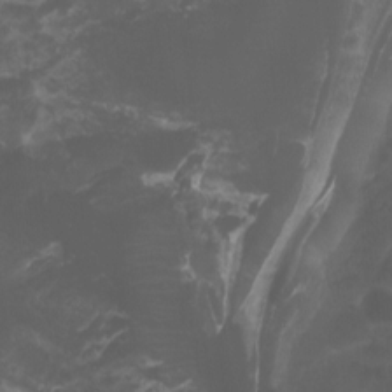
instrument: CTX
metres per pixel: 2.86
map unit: Nhu
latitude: -11.5777
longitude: -74.6868
